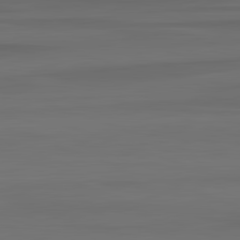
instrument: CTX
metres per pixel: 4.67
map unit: lApd
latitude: 82.8757
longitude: -178.6491
